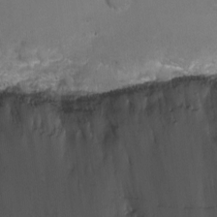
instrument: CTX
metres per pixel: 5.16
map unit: Nhu
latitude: -11.1053
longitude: -45.5371
